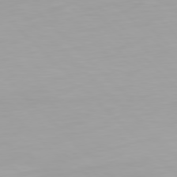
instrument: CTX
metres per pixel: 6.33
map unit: Hpe
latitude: 77.2726
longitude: -173.2536
